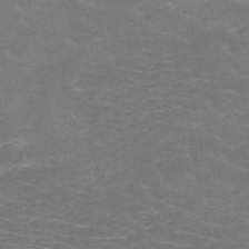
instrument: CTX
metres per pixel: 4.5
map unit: HNb
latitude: -48.8597
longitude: -46.8191
